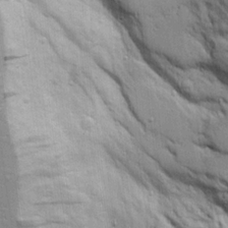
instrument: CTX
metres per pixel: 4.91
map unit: Aa
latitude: 17.3104
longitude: -125.1781
